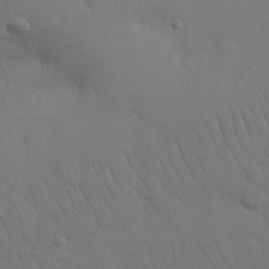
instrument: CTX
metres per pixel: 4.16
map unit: Nhu
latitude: 26.3467
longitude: -70.1578
